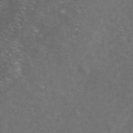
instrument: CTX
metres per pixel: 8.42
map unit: ANa
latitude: 43.5560
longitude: 30.1794
